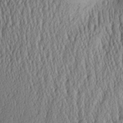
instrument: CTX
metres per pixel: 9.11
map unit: Aa
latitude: 26.7813
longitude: -135.8772
